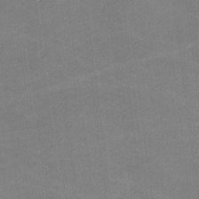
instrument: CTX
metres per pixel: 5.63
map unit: lHvf
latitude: -11.8611
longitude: -104.0822
